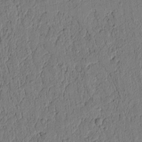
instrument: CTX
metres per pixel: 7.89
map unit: lAvf
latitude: 5.8772
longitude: 163.9367
